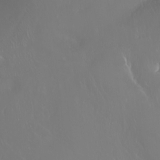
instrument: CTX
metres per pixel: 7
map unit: Ht
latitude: -2.7841
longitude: -60.4979
